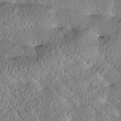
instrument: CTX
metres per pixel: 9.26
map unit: Htu
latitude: -0.1228
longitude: 175.9367
